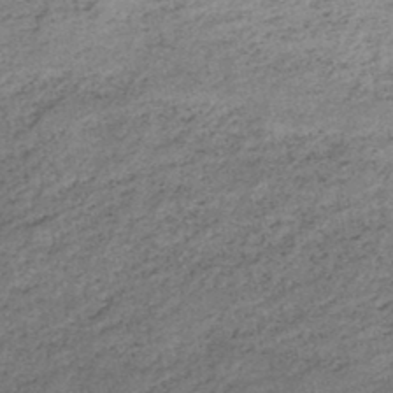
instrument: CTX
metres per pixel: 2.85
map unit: HNb
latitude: -45.1242
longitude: -36.1011
